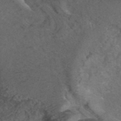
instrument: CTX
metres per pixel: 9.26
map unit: ANa
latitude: 42.3278
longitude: 25.4832
